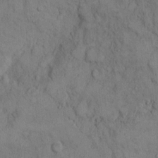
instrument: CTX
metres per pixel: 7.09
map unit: Hto
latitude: 8.9892
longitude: -60.3656
